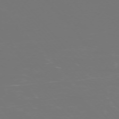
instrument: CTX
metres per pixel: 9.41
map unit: Ap
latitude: -74.8030
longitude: -76.4034
